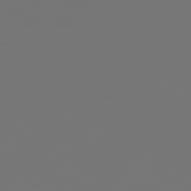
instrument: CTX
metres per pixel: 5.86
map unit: Hpe
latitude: 78.2712
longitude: 174.8219
